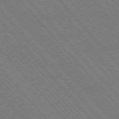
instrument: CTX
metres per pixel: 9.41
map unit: Hpe
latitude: -76.8219
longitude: -13.3104
